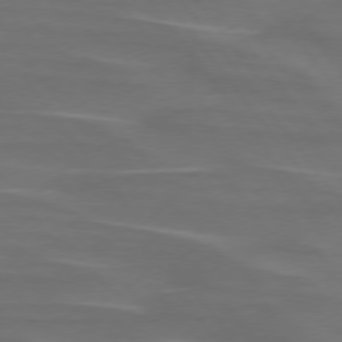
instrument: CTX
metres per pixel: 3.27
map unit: lApd
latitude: 75.3860
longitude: -79.6316
